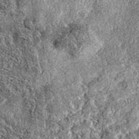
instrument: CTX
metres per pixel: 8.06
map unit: eAb
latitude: 36.8569
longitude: 105.6533
